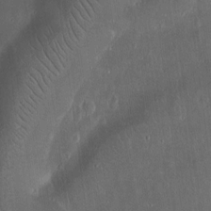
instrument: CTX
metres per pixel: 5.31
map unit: Ht
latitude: 11.5749
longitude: -75.1592
